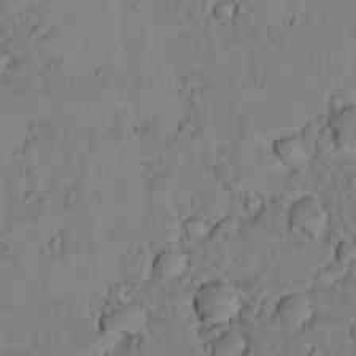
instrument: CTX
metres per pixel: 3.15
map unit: lAvf
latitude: 8.5546
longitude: 169.7099
